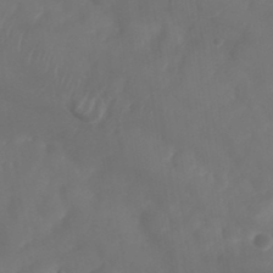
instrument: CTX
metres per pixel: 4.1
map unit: Nhu
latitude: 25.4426
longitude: -62.8191
